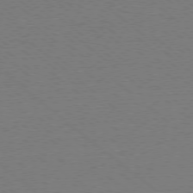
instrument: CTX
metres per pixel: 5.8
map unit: Ap
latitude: -78.4629
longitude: -82.6679
